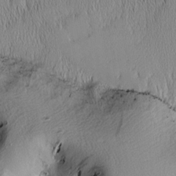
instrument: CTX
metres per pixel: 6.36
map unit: Nhu
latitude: -7.2565
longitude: -152.3279
